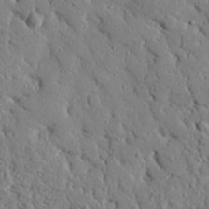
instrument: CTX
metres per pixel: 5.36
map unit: eHh
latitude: 26.7435
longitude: -78.5357
